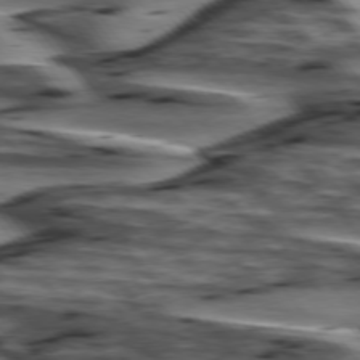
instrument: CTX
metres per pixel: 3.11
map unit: lApd
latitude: 75.4993
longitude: -72.1011
